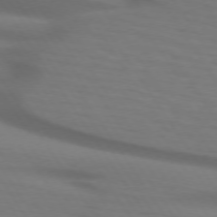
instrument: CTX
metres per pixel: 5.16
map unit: lApd
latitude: 73.2915
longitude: -75.7450
